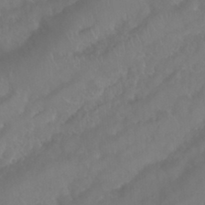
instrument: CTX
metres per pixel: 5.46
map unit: Nhu
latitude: 24.7813
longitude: -62.4412
